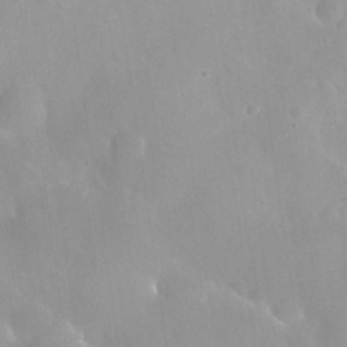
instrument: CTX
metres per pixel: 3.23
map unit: Nhu
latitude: 26.2334
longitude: -56.5923
